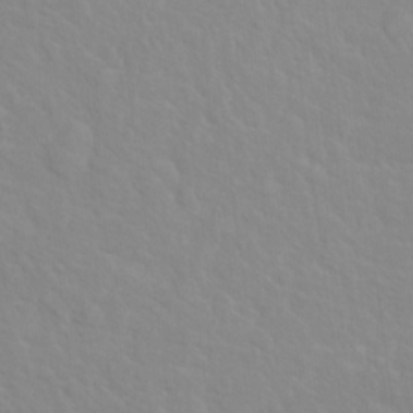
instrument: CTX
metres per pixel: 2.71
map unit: Hto
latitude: 16.1389
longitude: -39.4993
